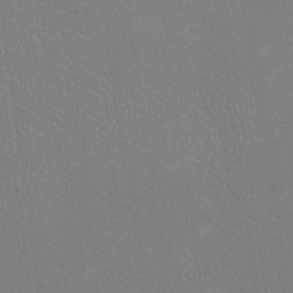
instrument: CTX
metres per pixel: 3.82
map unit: HNhu
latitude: -0.7086
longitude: -1.0269
